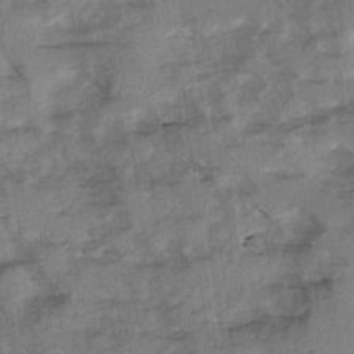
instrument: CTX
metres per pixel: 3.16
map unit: Ave
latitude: 0.8380
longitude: -110.3656
